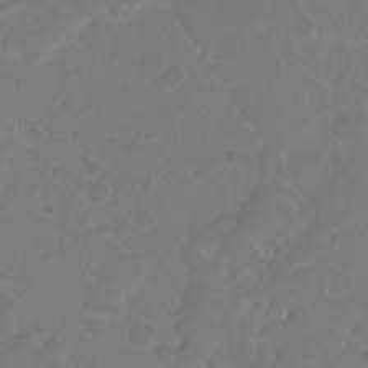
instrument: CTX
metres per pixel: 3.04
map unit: eHh
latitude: 0.9891
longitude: -55.6694
